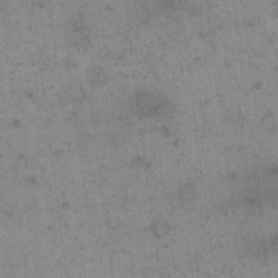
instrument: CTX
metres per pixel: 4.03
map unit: eHh
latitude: 15.7828
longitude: -67.2725
